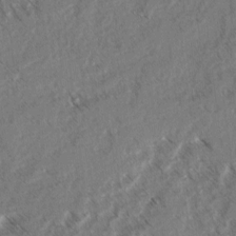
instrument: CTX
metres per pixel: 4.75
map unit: lAvf
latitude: 4.4979
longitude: -105.8773
